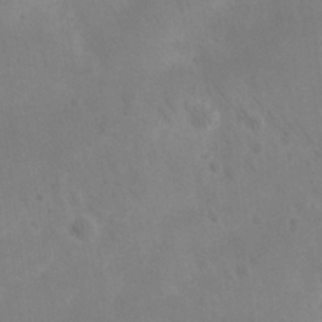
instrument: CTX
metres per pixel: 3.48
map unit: eHh
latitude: 25.9150
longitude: -66.3278
